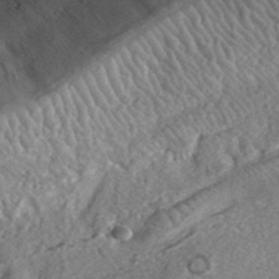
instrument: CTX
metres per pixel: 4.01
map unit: lHvf
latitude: 37.2348
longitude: -87.7638
